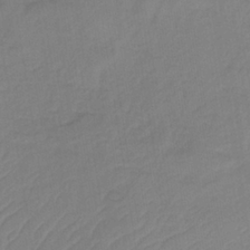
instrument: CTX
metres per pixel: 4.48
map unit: lHb
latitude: -35.9556
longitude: 72.8597
